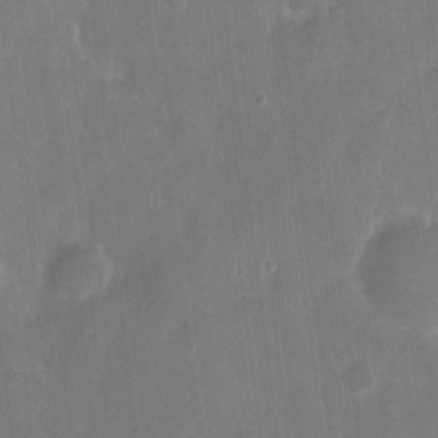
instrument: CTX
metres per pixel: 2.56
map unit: eHh
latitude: 8.8758
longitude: -70.6301
